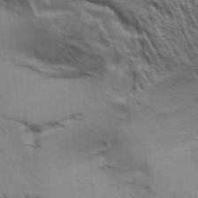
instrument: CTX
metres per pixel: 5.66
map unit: Aa
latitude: 32.9136
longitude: -135.9528
